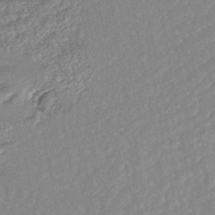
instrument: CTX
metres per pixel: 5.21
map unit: ANa
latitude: -44.6141
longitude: 104.1228
